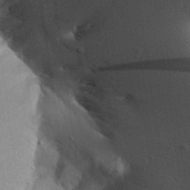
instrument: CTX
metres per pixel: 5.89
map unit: Aa
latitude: 31.4805
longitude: -133.1214
